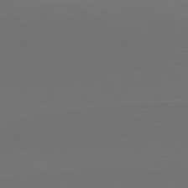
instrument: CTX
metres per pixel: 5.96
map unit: lApd
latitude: 81.1781
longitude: 153.8800
